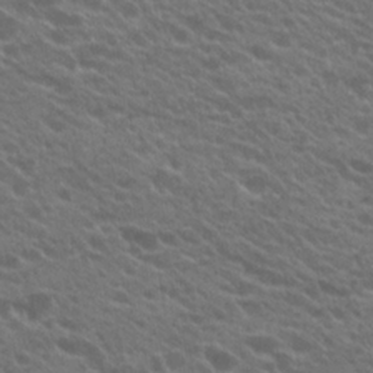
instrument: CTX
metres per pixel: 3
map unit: Hto
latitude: 22.8569
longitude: -37.6883
